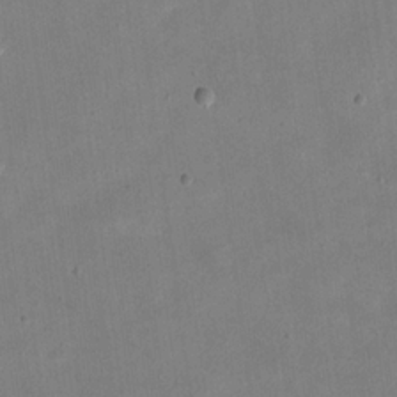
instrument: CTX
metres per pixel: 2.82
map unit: eHh
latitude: 20.7624
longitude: -70.2900
